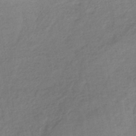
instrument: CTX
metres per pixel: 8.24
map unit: lHb
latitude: -40.8408
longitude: 69.3509
